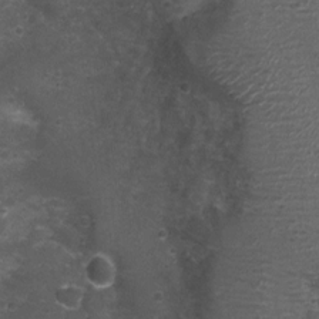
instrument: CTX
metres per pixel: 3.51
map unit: Nhu
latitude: 3.1025
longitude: -17.5182
